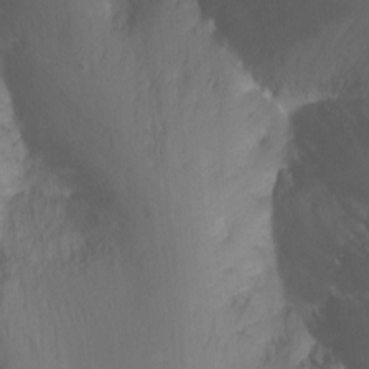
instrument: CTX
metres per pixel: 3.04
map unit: Nhu
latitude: -6.5762
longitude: -47.7450
